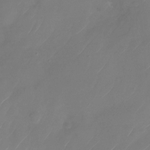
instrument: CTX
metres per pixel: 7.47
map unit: Nhu
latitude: -28.6519
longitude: -72.0822
